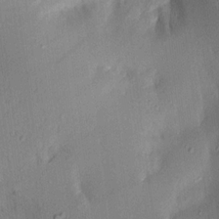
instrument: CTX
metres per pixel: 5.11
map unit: Aa
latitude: 17.0458
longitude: -148.7057
